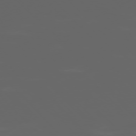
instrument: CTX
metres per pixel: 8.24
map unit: Ap
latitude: -76.3495
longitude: -75.5938
